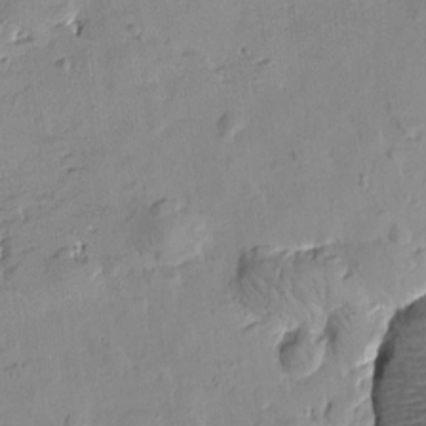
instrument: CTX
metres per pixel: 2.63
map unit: Htu
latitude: -2.8219
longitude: -175.8772
